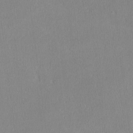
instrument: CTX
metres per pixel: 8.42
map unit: lHvf
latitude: -13.0109
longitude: -100.1767
